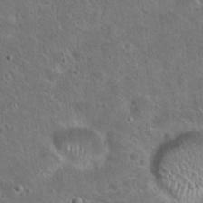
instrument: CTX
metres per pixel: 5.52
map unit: Hto
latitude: 23.6505
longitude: -49.0836
